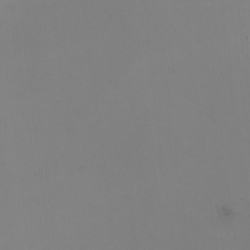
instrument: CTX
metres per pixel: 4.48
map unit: Nhu
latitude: -7.9178
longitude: -95.0837
